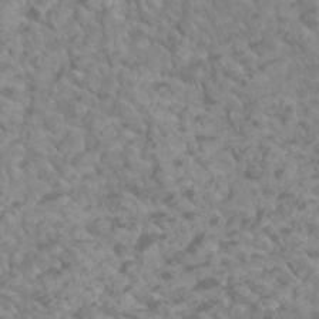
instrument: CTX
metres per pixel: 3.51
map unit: Htu
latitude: 2.6301
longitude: -21.0837
